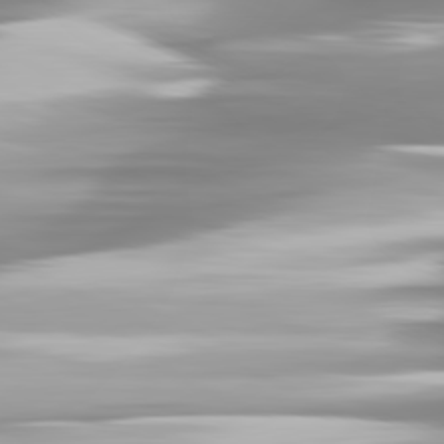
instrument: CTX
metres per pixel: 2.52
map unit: lApd
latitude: 81.4426
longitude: -139.3671
